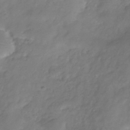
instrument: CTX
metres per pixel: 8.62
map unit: Hve
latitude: -32.7275
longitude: 91.7856
